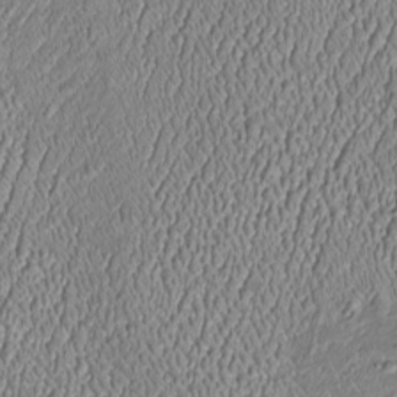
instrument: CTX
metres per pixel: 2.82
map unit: Htu
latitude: -6.6329
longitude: 157.5021
